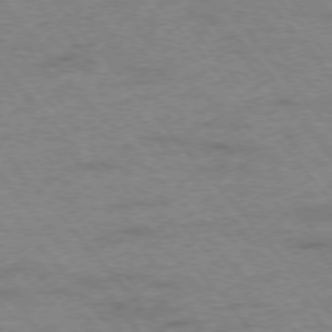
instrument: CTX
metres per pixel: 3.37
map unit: Hpe
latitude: -75.9367
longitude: -14.5546
